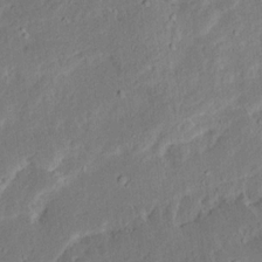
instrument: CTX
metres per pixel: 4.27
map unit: Ave
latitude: 15.5372
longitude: -138.8191
